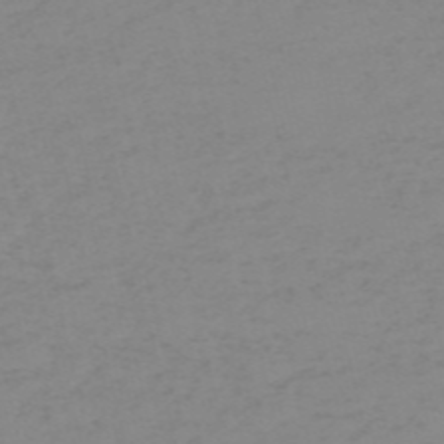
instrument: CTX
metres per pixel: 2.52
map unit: HNb
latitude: -56.2361
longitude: -43.8394
